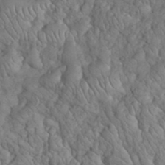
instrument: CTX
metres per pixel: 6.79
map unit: eHh
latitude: 33.4804
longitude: -66.7246
